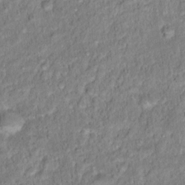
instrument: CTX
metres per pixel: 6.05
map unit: Hto
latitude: 16.8191
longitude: -40.1955
